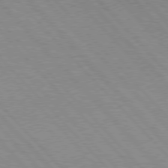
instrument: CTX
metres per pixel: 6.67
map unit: Hpe
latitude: 76.5734
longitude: -126.6491
